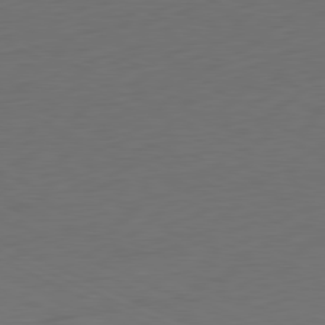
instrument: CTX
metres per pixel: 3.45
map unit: Ap
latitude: -81.3699
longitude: -60.4412
